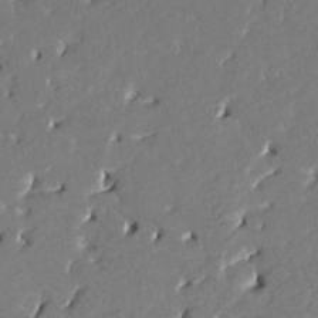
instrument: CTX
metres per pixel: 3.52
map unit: HNhu
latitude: 7.6127
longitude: -5.8016
